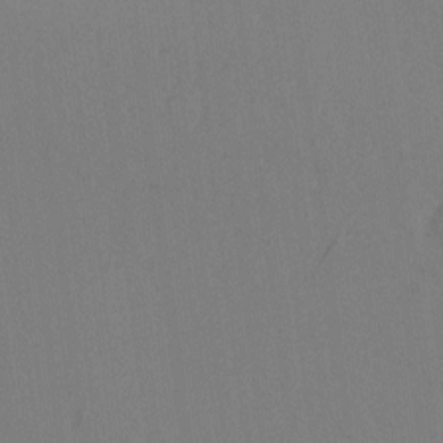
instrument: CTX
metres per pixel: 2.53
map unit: Ave
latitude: 2.7057
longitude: -111.2348
